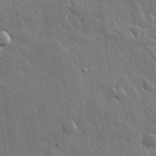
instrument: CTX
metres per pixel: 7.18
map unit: eHh
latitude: 31.4049
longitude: -79.3860
